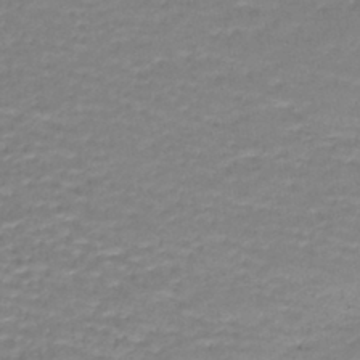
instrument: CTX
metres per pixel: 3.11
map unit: lHb
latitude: -42.7652
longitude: 58.7652
